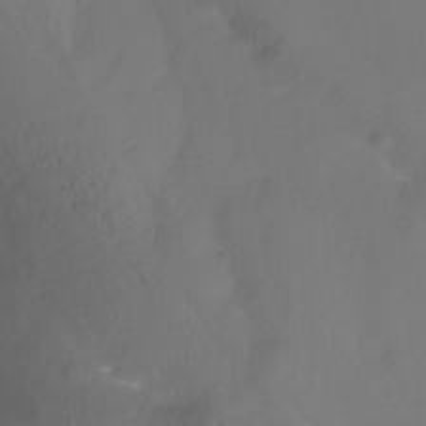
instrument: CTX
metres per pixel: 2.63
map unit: Hto
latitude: -13.4832
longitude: -43.0647
